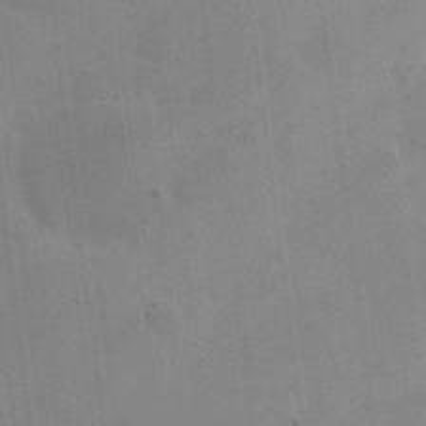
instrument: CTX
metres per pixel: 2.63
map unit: eHh
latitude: 20.0255
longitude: -66.3845
